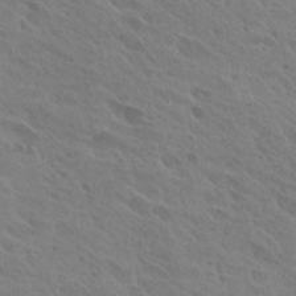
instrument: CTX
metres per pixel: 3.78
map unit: Hto
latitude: 27.6505
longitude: -35.1025
